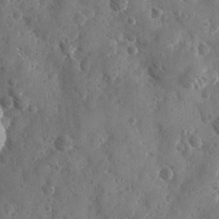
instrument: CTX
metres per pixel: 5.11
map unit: Ave
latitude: -10.2551
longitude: -119.0647
